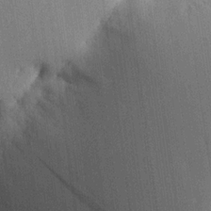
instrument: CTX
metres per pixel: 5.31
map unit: HNhu
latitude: 13.0837
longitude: 9.8989
